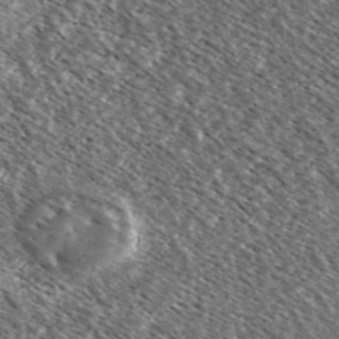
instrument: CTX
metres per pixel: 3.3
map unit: Ave
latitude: 37.1026
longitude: -109.6882
